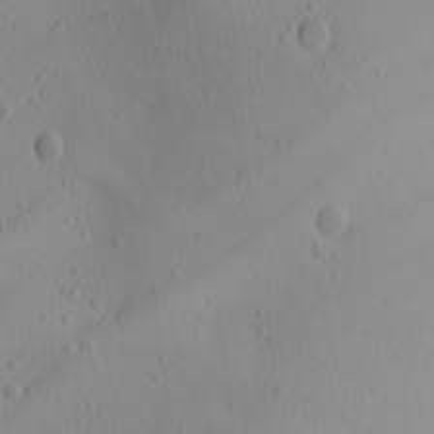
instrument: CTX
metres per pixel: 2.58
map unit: Ave
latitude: 17.6694
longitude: -138.9325
